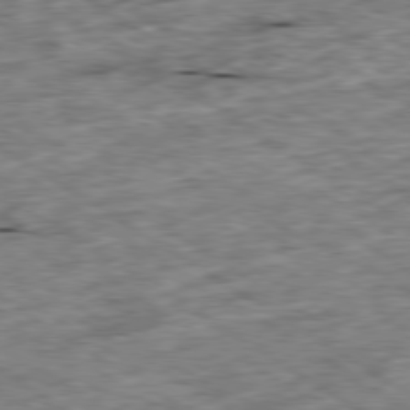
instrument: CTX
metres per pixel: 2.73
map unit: Ap
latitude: -79.8800
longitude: -86.8380
